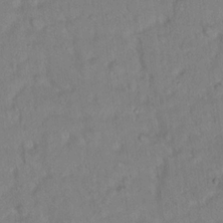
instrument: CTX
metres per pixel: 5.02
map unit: Hto
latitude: 16.5924
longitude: -40.8757
